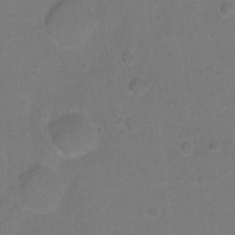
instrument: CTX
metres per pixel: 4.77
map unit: Hto
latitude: -4.6140
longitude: -35.8016
